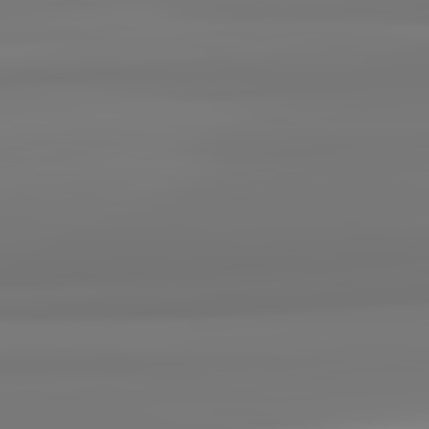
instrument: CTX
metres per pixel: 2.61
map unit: lApd
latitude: 82.1199
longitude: 171.4455
